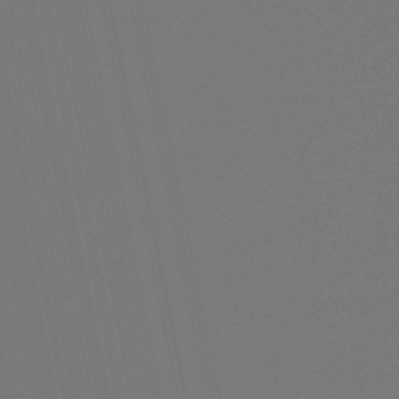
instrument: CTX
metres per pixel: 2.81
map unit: eHb
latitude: -50.1606
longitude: 78.9919
